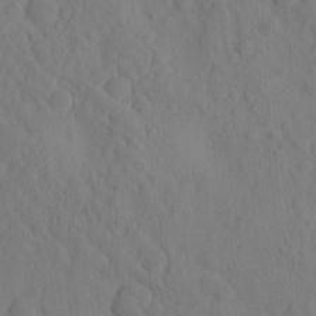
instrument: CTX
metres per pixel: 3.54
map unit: eHh
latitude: -1.0865
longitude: 17.8234
